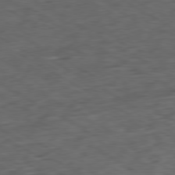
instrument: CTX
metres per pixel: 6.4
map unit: Ap
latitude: -80.5574
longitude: -74.3089
